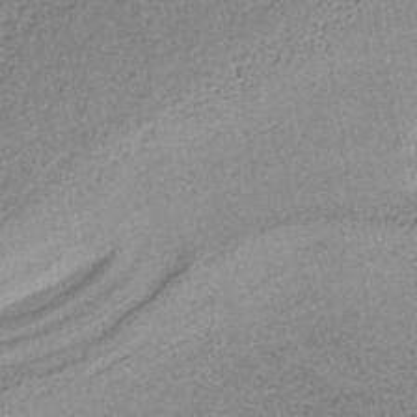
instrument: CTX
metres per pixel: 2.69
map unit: lHb
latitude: -36.5573
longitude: 59.8989
